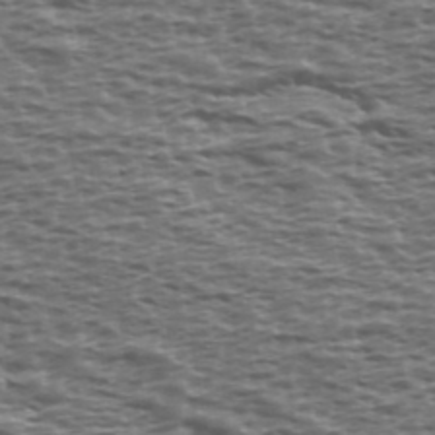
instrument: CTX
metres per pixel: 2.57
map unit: Ave
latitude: 39.2537
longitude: -112.8758
